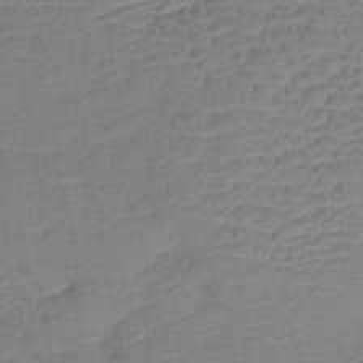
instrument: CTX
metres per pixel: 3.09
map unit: lHb
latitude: -42.2928
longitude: 78.2361
